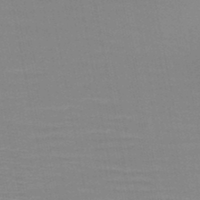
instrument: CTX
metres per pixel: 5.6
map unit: HNb
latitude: -46.9541
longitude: -48.3278
